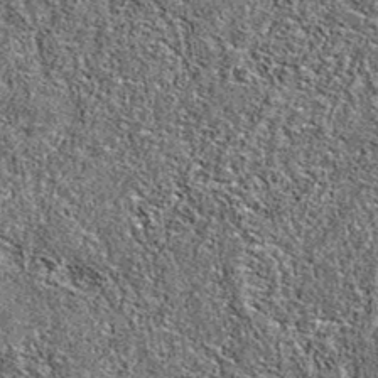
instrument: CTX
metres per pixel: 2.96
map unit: eAb
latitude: 37.1592
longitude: 105.6533
